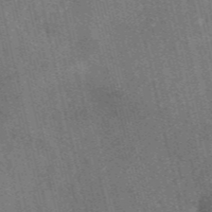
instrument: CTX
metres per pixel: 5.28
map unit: eAb
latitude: 46.8002
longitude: 119.0675
